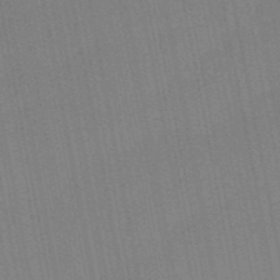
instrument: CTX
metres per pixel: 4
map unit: HNb
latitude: -52.4818
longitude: -45.5560
